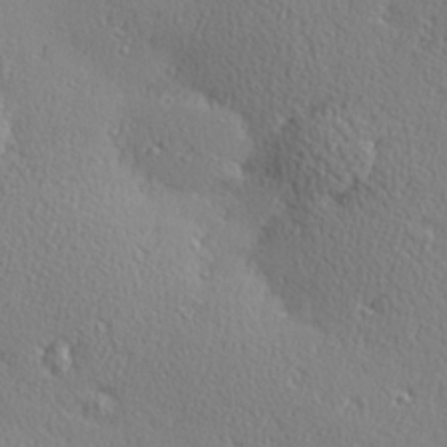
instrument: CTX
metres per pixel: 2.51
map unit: Hve
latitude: 27.3293
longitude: -93.0269
